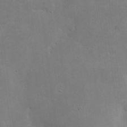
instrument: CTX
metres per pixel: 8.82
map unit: Htu
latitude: -6.2739
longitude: 144.7463
